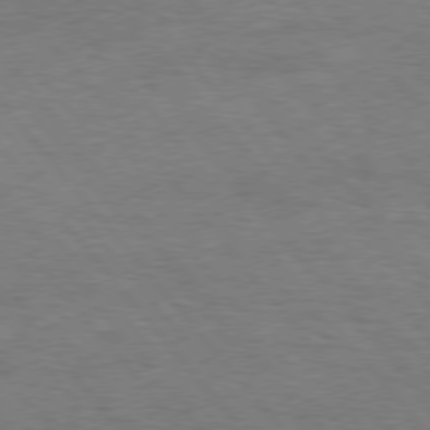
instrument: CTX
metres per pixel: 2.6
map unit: Hpe
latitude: 75.6694
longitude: -151.5560
